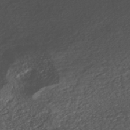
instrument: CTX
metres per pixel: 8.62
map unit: ANa
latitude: -42.1605
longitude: 108.8975
